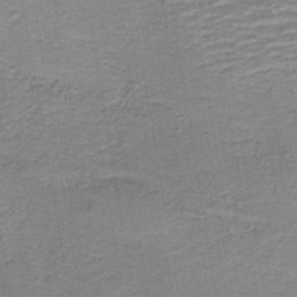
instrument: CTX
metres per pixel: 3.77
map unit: HNb
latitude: -40.1983
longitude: 50.7085
